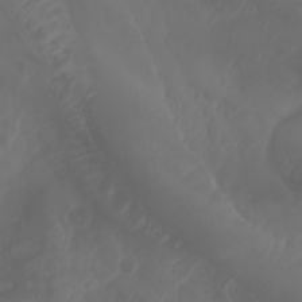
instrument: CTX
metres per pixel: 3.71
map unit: Aa
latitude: -7.8233
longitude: -79.4238
